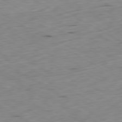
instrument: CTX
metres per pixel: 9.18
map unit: Ap
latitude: -80.5952
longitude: -71.4615
